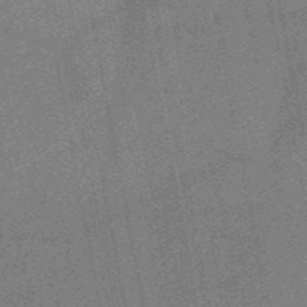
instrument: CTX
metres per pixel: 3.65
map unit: HNb
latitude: -53.2187
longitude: -49.3671
